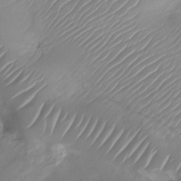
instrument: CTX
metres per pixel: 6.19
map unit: Nhu
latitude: -27.1620
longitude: -71.5371
